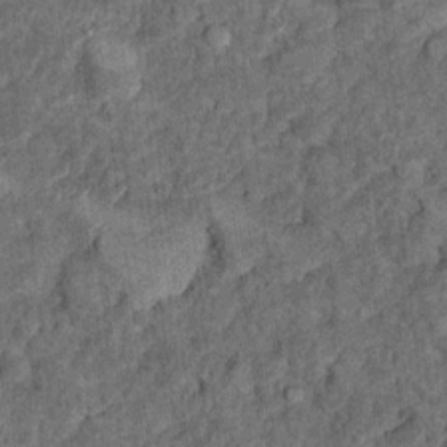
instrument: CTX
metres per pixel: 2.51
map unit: Ht
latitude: 9.4049
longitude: -37.3104
